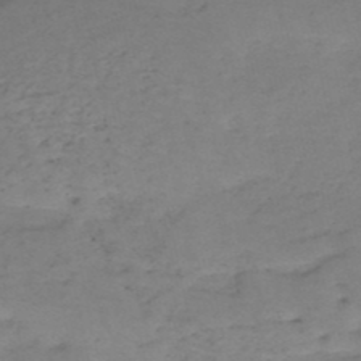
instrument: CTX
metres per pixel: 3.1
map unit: HNb
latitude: -50.6329
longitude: -54.1011
